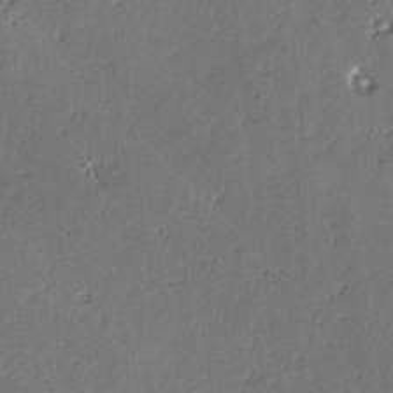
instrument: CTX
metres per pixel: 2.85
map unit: lAvf
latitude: -4.2739
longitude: -112.7624
